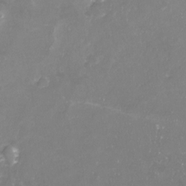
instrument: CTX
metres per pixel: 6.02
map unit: Nhu
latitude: -23.8800
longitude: -57.8772
